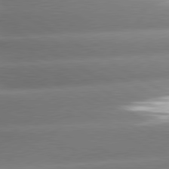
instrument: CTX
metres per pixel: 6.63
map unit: lApd
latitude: 80.2333
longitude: -157.8961
